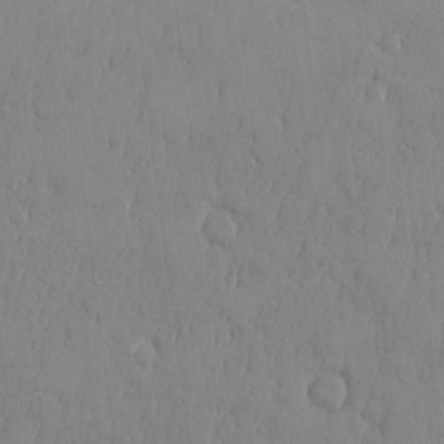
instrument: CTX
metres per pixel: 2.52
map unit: HNhu
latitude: -5.2376
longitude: 15.2565
